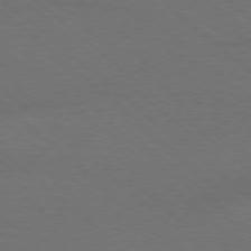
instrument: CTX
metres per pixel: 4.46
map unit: Ap
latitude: -78.5195
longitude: -85.8017
